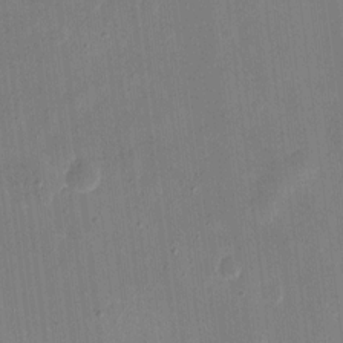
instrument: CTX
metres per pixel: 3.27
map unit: eHh
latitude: 10.3656
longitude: -68.8758
